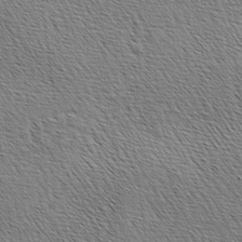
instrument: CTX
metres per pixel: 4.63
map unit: lAa
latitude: -3.6343
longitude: -121.9150
